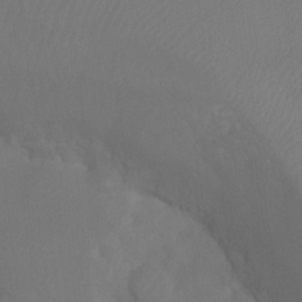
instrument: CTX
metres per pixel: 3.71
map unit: Ht
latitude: -9.3132
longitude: -33.5938
